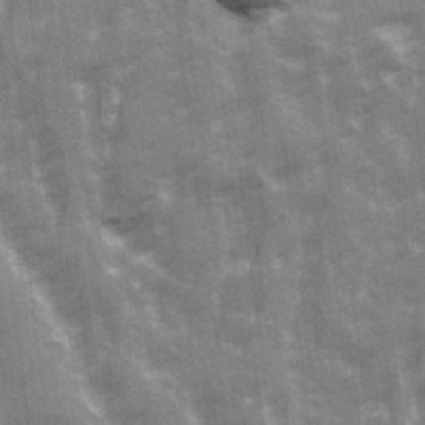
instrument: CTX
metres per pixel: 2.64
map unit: Ave
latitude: 21.1403
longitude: -133.8017
